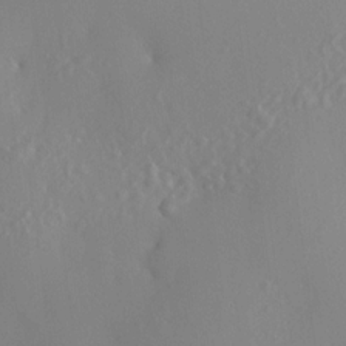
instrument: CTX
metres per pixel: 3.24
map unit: HNhu
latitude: 6.2334
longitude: 13.3888
